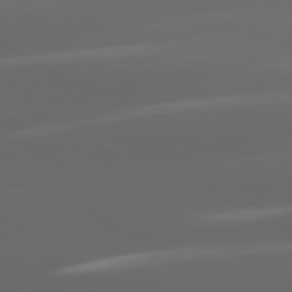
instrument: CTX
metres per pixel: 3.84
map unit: lApd
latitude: 80.2522
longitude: -145.0836
